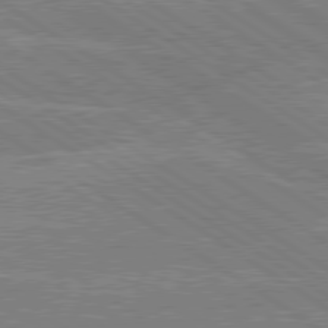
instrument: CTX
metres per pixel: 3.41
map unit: lApd
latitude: 79.4427
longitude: -133.0647
